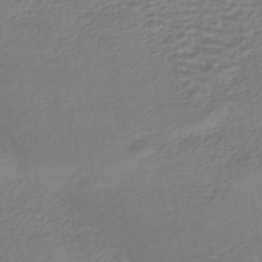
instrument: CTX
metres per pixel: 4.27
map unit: HNhu
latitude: -43.8800
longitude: 105.0864
